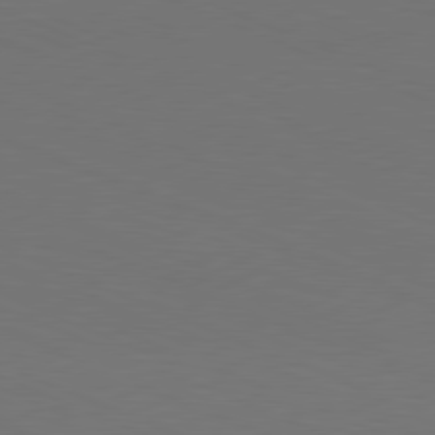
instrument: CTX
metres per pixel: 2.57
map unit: Hpe
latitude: -82.2550
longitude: 20.1983
